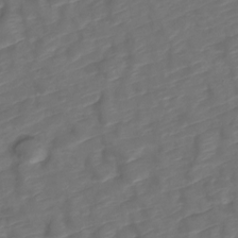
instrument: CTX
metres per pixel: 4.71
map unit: Nve
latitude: -20.0094
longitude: 107.9556
